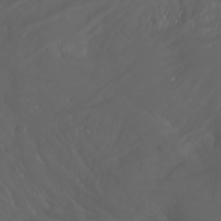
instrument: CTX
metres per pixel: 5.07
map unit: Htu
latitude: -1.7100
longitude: -76.1200
